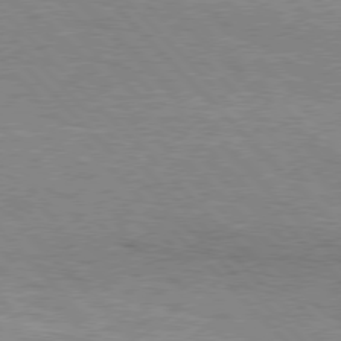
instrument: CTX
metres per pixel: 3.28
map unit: Hpe
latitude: 76.4601
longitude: -153.0270
